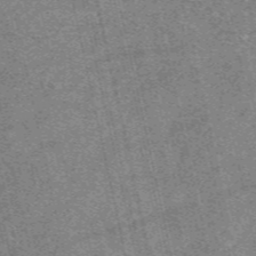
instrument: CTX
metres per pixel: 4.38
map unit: eAb
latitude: 48.2522
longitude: 104.6518
